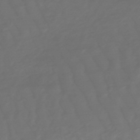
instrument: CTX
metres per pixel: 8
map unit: lHb
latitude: -47.9178
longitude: 81.9556
